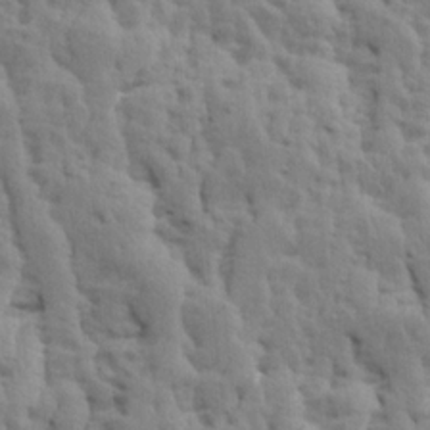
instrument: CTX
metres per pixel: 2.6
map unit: Ave
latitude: 13.9717
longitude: -134.5168
